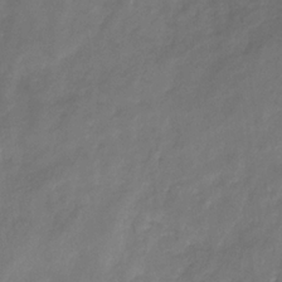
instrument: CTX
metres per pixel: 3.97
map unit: eHb
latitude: -30.0472
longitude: 71.1053
